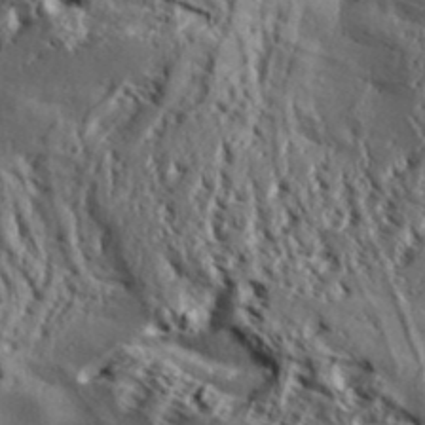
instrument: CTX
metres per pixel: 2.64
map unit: Aa
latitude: 32.7624
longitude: -136.6680
